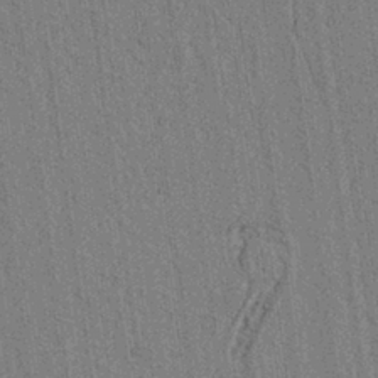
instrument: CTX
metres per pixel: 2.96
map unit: lAvf
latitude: 6.8191
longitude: 164.7463
